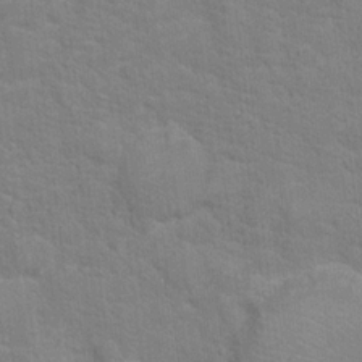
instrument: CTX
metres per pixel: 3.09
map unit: Hto
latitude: 16.8191
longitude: -38.1956
